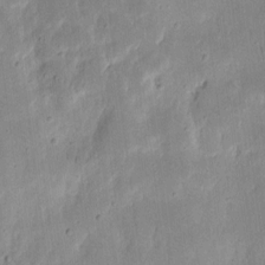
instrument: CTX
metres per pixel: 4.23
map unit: eHh
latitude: 9.6316
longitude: -72.4223
